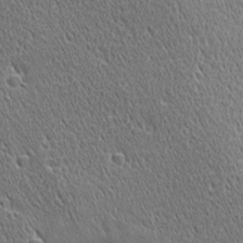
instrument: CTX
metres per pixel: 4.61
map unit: Ave
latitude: 21.3671
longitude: -137.0270
